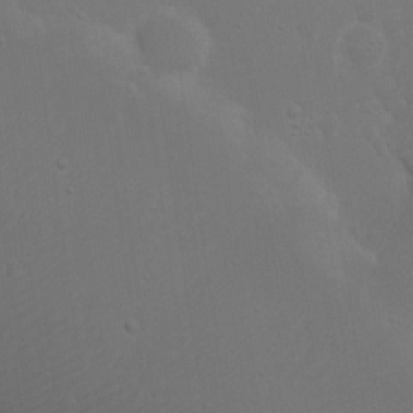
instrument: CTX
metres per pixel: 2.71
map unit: eHh
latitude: 17.7639
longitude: -71.6694
